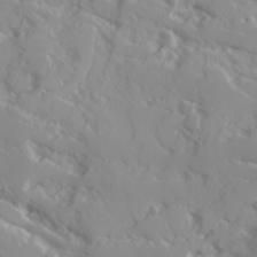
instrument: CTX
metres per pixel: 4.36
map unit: Ave
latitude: 16.9325
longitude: -129.2915
